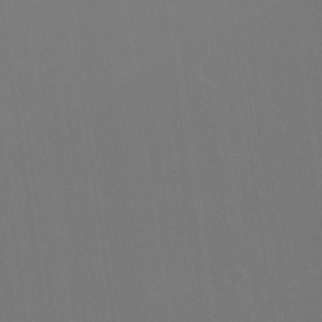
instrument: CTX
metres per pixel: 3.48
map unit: Nhu
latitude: 30.6491
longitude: -57.9528
